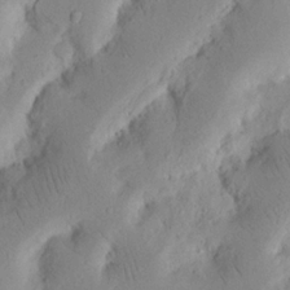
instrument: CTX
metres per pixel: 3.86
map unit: Nhu
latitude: 16.9703
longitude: -75.4993
